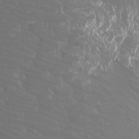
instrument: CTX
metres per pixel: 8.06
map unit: Htu
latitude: -11.3321
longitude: -72.4979
